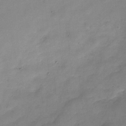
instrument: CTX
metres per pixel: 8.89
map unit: Nhu
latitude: -29.8800
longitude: -73.5749
